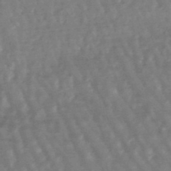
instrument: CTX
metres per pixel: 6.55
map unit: lHb
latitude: -47.5777
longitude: 77.3888
